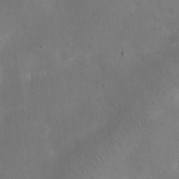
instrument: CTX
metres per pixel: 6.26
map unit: eHh
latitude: 25.8205
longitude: -67.6693
